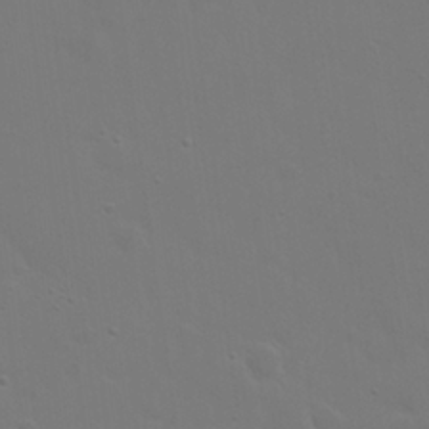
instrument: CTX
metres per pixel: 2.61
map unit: eHh
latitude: 24.1011
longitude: -65.6883
